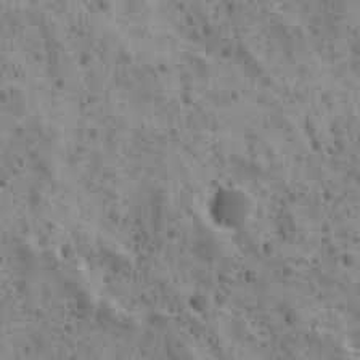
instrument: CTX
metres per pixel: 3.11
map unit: Ave
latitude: 11.4616
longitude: -105.4805
